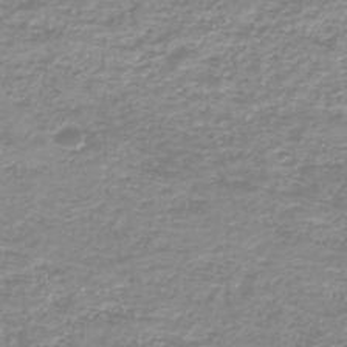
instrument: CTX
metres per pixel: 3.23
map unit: HNb
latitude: -44.7652
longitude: 49.9178
